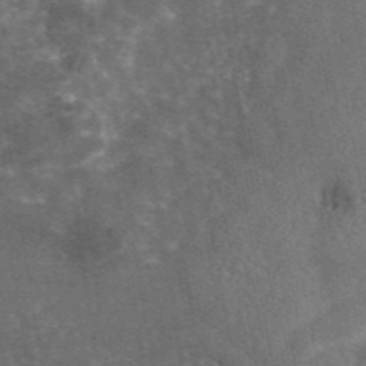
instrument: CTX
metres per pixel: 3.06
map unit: eAb
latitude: 45.3859
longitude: 116.3306
